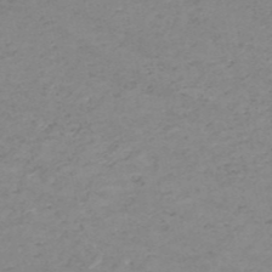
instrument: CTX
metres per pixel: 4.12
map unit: HNb
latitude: -51.4643
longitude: -51.8961
